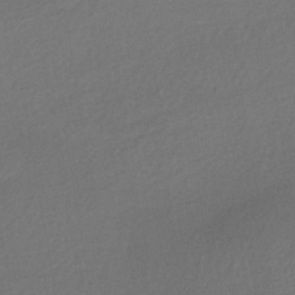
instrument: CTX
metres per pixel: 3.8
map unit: HNhu
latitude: -42.2361
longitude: 95.2753
